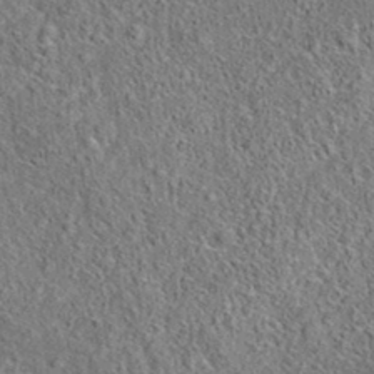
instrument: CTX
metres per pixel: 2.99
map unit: eAb
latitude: 35.5182
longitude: 114.5762
